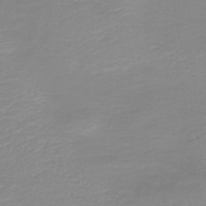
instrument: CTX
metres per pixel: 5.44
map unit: HNb
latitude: -44.7841
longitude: 54.0661
